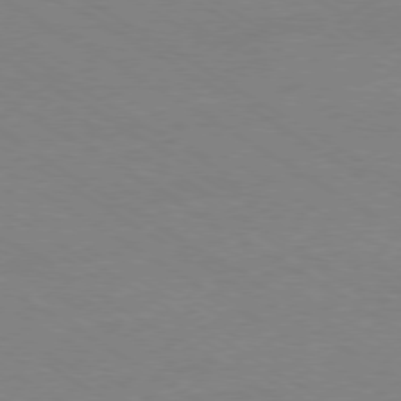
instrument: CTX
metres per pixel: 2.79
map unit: Ap
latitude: -79.0675
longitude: -84.0822
